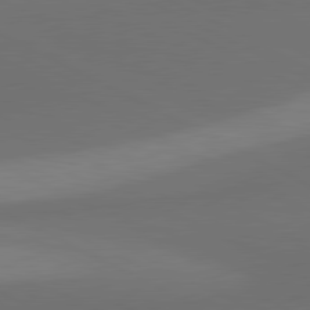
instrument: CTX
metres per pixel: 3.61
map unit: lApd
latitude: 81.0269
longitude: 138.6708
